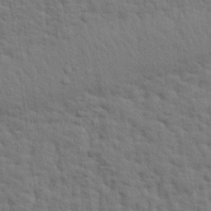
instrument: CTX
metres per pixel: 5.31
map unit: eHh
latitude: 25.2537
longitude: -79.3671
